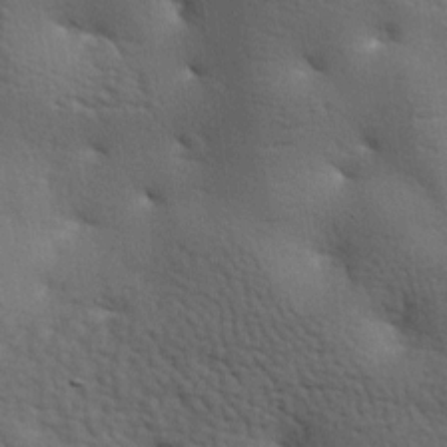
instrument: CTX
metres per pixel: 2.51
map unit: lAa
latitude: -7.3698
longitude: -125.4993
